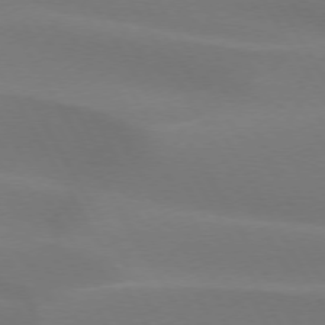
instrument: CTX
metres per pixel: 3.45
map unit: lApd
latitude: 73.5938
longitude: -49.2159
